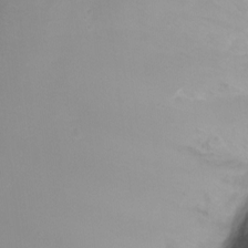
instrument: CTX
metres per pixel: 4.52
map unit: Ht
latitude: -6.5196
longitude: -34.2711
